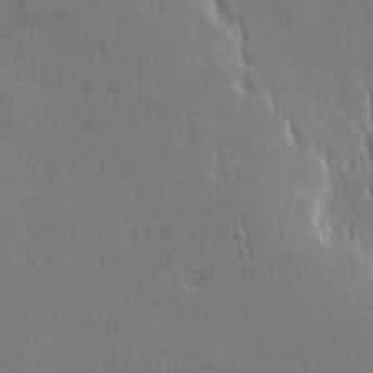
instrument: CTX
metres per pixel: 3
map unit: Ave
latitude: 22.6112
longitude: -135.5182
